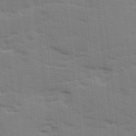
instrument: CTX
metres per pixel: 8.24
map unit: Ave
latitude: 11.6694
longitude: -102.1011
